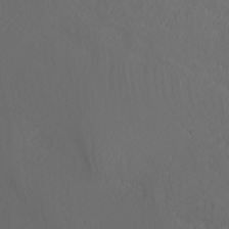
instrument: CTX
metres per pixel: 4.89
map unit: Nhu
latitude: -4.2928
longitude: -89.7450
